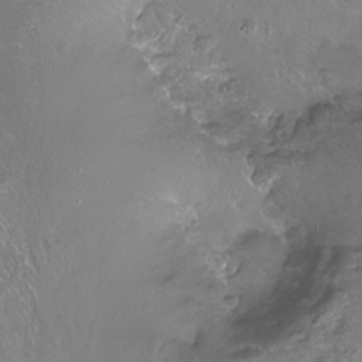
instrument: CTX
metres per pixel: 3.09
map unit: Hto
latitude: -13.7478
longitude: -42.6491
